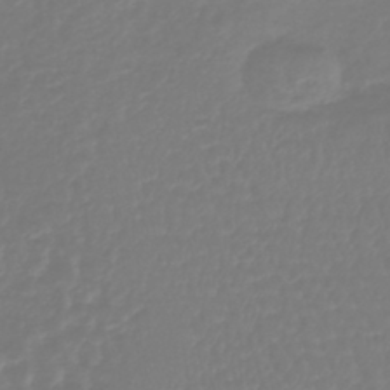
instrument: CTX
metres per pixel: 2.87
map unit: lHb
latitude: -41.5021
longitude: 67.5210
